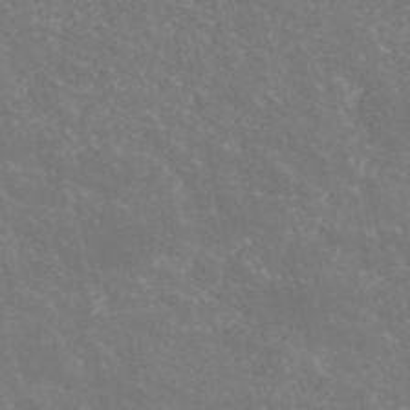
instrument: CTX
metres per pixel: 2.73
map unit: eHh
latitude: -52.5195
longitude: -25.6882
